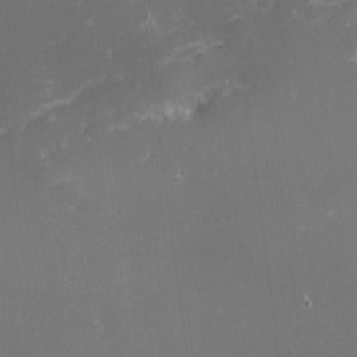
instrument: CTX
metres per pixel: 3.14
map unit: eHh
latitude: -1.8801
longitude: -80.8191
